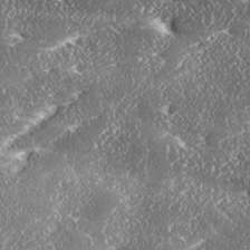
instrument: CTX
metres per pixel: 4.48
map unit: Ave
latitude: 17.7261
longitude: -137.2537
